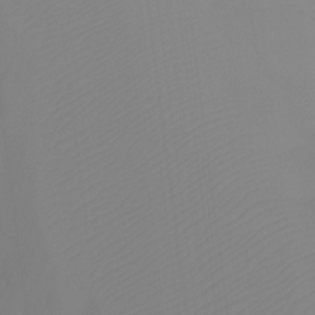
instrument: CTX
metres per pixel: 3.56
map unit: Htu
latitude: -13.0487
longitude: -48.5735
